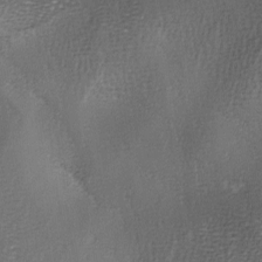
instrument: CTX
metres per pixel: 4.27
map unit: Ave
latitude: -7.2187
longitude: -122.4790
